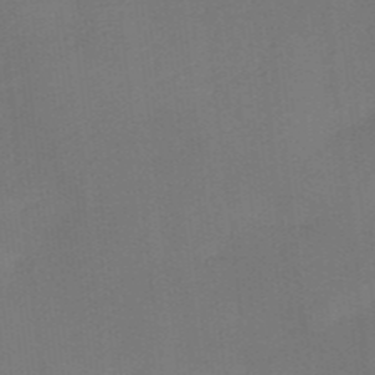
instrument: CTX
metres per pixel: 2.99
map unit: HNb
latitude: -44.4251
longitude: -43.4427
